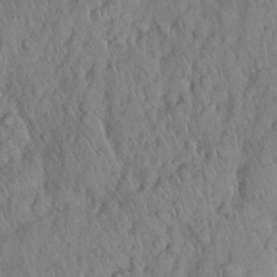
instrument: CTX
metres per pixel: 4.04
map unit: Nhu
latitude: 28.0822
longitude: -69.1781
